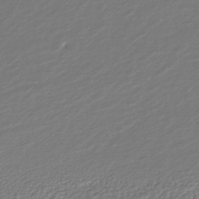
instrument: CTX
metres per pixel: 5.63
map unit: HNhu
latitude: -44.0472
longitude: 102.6896
